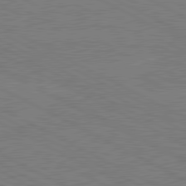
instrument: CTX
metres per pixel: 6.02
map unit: lApd
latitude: 80.8002
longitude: -127.6505
